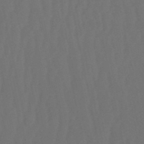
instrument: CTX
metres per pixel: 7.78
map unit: eHb
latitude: -51.2376
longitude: 77.4076
